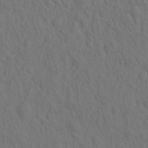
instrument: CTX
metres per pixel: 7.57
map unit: eHh
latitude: -2.2550
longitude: 17.7856
